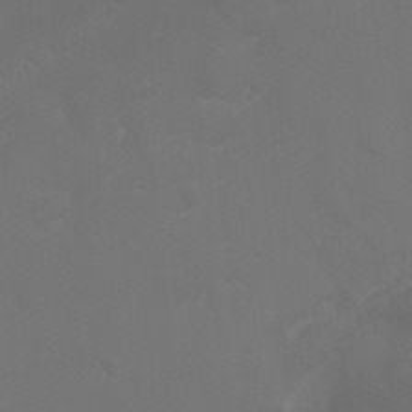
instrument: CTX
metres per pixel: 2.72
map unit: Ht
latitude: -2.8596
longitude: -19.1403
